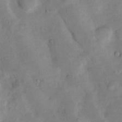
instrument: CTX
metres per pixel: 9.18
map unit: Nhu
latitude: 8.6680
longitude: -22.8380
